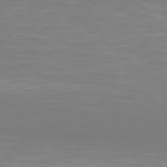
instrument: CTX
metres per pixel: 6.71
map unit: Hpe
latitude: 78.3656
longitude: -171.5371
